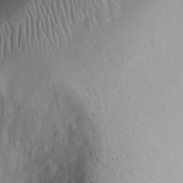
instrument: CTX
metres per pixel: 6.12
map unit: Nhu
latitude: -8.4062
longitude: -85.6127
